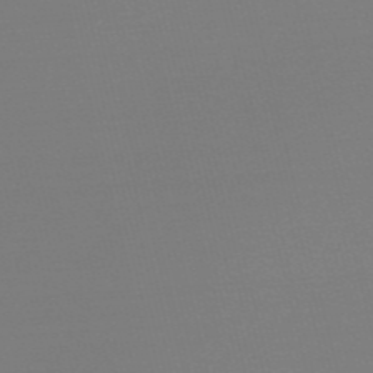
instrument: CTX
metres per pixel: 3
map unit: Nve
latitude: -57.2943
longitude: 62.5573
